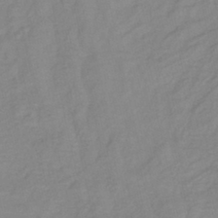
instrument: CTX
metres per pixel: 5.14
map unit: lHb
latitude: -41.2754
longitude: 76.2928
